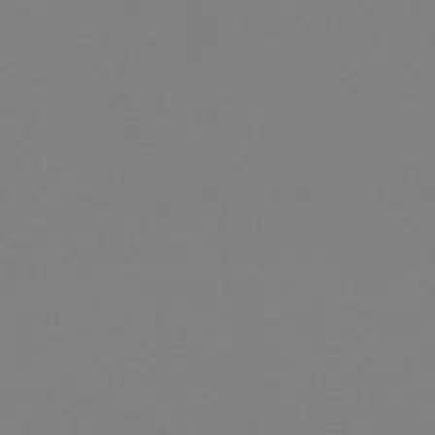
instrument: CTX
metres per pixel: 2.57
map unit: lHb
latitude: -45.4265
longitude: 71.6722
